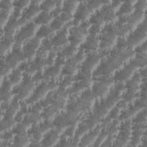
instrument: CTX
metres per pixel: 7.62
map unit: eHh
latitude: 35.1970
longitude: -136.0444
